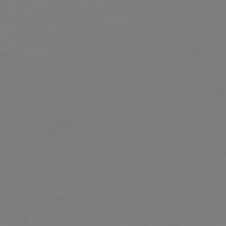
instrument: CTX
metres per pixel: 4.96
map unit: Ap
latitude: -78.4818
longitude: -67.7638
